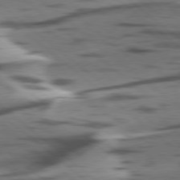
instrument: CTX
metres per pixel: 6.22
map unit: lApd
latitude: 78.3468
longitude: -50.3278
